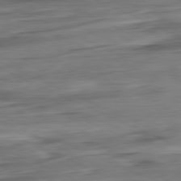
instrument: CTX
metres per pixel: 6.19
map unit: Ap
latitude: -81.3321
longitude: -68.4412
